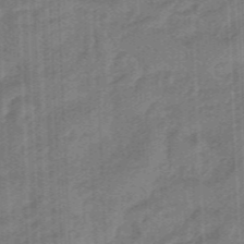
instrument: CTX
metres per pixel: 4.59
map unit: eHb
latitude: -46.0661
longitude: 83.7289
